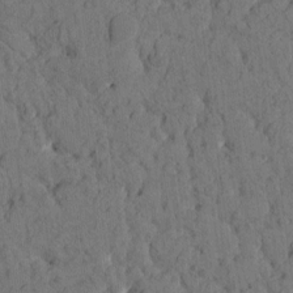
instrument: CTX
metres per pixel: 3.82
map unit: eHh
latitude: -1.9179
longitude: 17.4077
